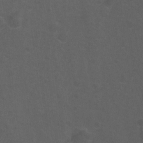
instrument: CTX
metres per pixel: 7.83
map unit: Hto
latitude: -9.9178
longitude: -36.5735
